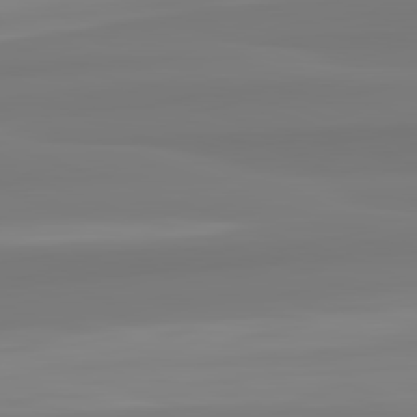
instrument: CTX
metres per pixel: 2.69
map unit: lApd
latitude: 82.6868
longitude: 173.8989
